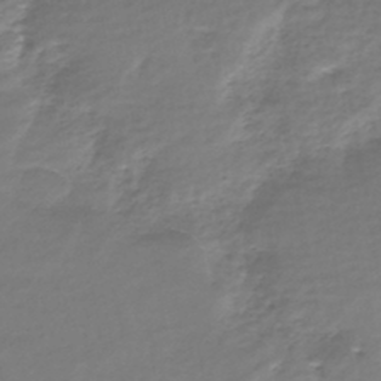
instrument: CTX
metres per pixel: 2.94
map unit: HNhu
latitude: -43.8233
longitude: 101.0108
